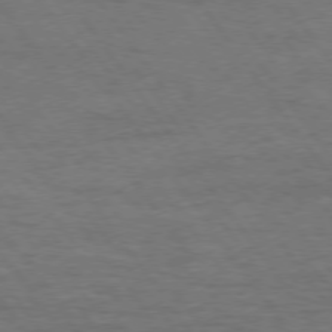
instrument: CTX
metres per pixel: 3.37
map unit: Hpe
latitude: 74.4412
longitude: -152.3090
